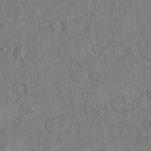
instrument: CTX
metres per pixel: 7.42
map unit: eHh
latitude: 14.9892
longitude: -68.3845
